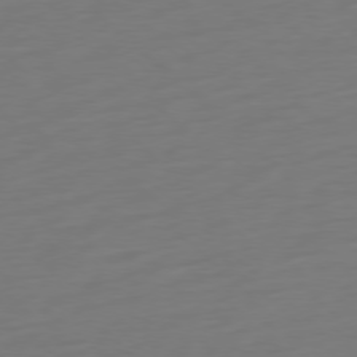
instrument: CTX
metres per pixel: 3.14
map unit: Ap
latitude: -77.9367
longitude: -78.1389
